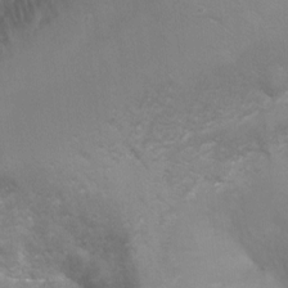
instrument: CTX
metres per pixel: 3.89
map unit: Ht
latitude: -4.1039
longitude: -28.3278
